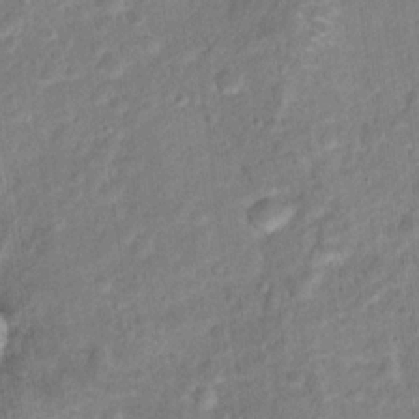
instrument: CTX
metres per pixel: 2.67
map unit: Hto
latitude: 16.6679
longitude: -42.5357
